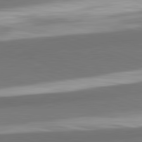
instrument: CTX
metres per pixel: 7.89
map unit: lApd
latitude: 82.3656
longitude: 153.0486
